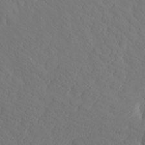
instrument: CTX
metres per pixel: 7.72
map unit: Htu
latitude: -7.2187
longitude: -69.6316
